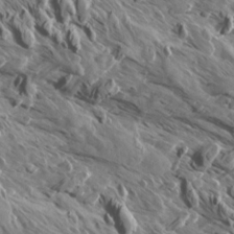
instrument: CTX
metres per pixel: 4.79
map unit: Aa
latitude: 12.6869
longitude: -142.0444
